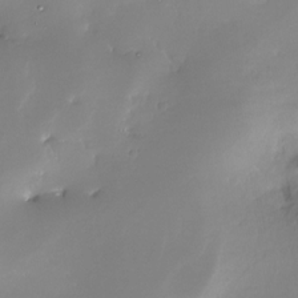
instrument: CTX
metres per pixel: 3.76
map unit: Nhe
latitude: -28.7463
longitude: -110.7246
